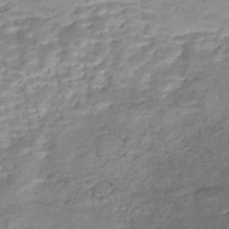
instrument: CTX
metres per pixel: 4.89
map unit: Nhe
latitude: -46.1794
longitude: 152.4251
